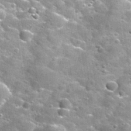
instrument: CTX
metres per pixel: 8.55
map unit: Nhu
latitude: 32.5734
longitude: -52.4979
